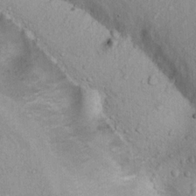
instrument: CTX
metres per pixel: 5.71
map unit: Nhu
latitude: 14.1200
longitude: -28.6301
